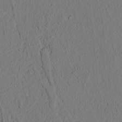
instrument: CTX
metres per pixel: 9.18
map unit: lAvf
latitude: 8.9703
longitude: 165.8045
